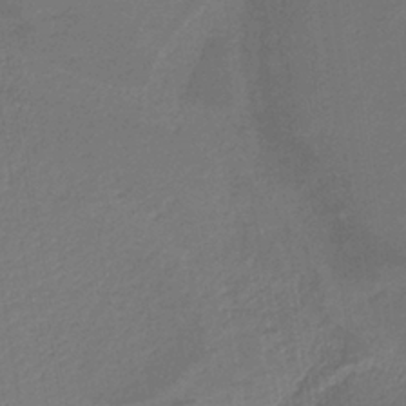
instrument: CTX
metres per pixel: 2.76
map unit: HNb
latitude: -36.6518
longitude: 57.9556
